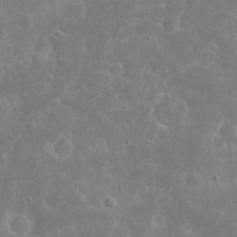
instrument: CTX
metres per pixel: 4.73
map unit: eHh
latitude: 7.0458
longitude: -70.1389
